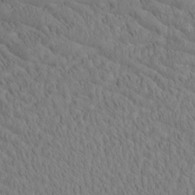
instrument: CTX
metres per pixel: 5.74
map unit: Htu
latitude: -4.6140
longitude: 173.6155
